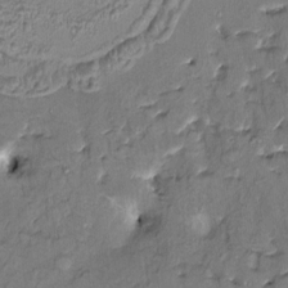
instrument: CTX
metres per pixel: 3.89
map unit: HNhu
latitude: 4.7435
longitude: 9.6911
